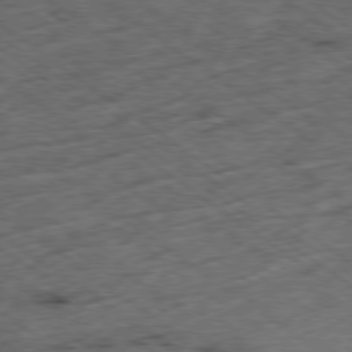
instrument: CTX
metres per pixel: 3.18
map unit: Ap
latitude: -79.1620
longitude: -52.1956
